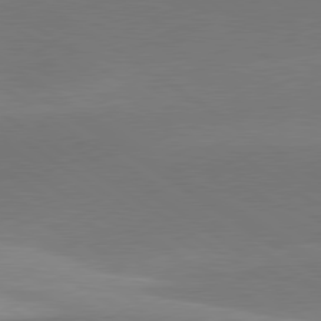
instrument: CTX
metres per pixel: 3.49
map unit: lApd
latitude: 79.8584
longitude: -94.6302
